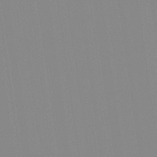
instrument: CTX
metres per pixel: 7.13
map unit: Aa
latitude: 32.6490
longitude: -142.5735
